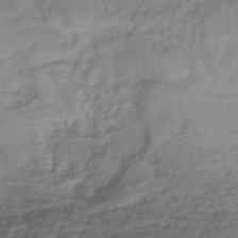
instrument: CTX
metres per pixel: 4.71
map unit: lHb
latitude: -35.3699
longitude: 69.3320
